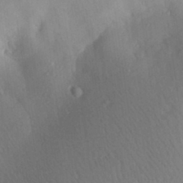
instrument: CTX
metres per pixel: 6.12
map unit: Aa
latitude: 29.6316
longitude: -144.1955
